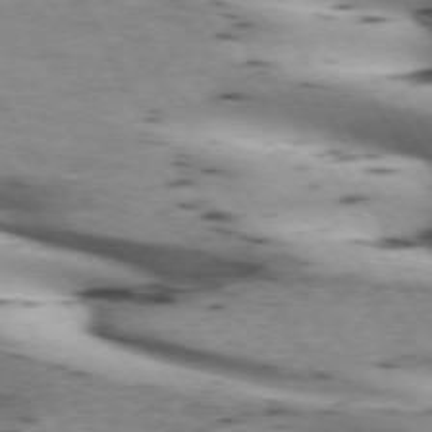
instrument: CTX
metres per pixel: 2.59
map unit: lApd
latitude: 72.0255
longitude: -53.2537
